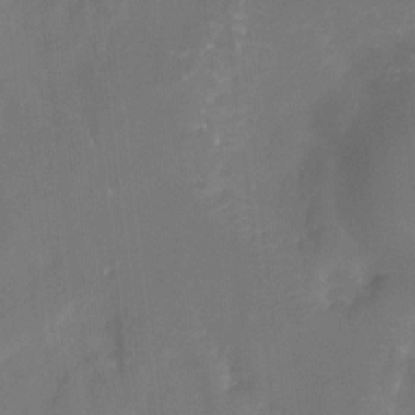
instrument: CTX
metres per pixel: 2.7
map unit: Ht
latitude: -11.2943
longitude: -27.5182
